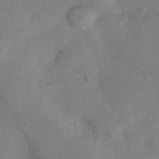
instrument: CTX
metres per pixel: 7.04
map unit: Nhu
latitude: 8.6302
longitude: -22.9892
